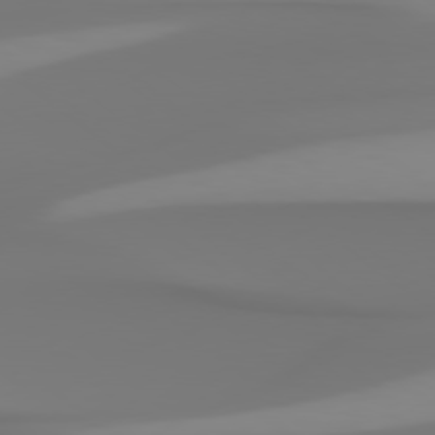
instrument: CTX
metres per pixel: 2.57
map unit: Hpe
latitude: 78.4223
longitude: -136.1389
